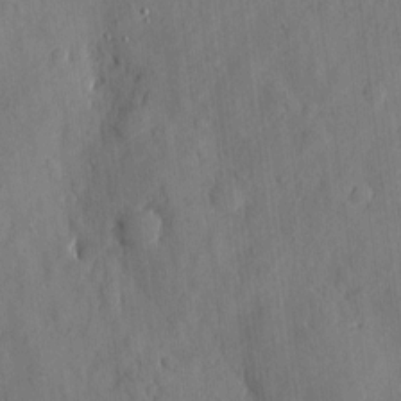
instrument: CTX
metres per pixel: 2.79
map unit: eHh
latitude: 4.3656
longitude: -73.4427
